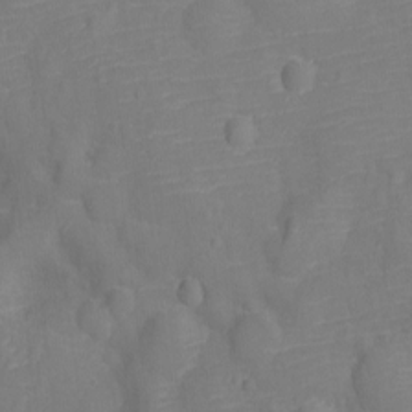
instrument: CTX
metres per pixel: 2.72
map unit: Nhu
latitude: -13.0109
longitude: -24.4978
